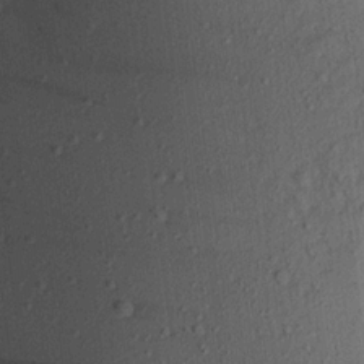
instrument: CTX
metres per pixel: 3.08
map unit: Aa
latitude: 16.4412
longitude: -146.3468
